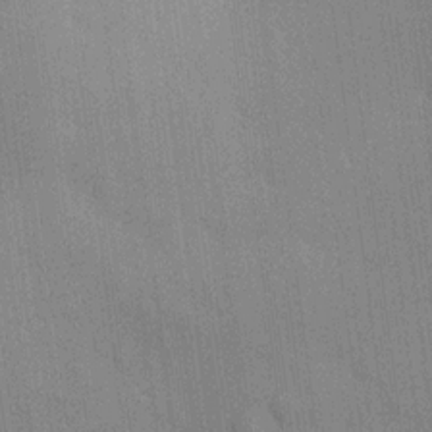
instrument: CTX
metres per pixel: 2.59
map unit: HNhu
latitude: 15.2537
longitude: 11.6344
